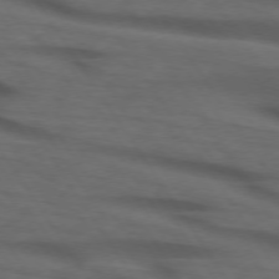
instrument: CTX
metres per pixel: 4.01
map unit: lApd
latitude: 73.7450
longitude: -74.6113
